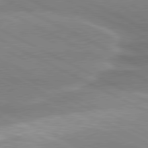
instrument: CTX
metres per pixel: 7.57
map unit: lApd
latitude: 80.2900
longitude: -136.3468
